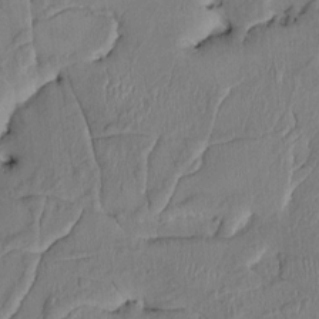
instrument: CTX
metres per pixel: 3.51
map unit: HNhu
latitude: 3.1781
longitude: -6.9703
